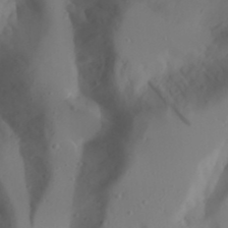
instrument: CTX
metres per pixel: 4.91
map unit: Aa
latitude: 24.2333
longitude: -131.4805
